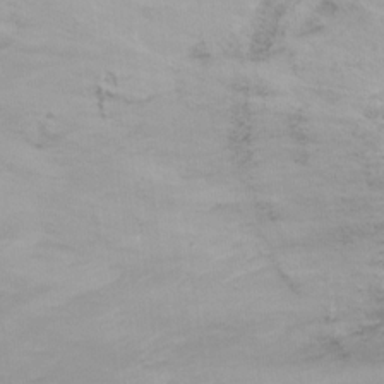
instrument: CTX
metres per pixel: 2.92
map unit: Ht
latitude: -15.2754
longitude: -53.3671
